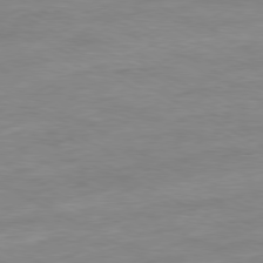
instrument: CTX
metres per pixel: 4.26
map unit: Ap
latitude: -80.2929
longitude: -101.7639
